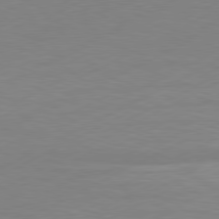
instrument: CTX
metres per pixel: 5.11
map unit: Hpe
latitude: -81.6344
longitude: 13.1620
